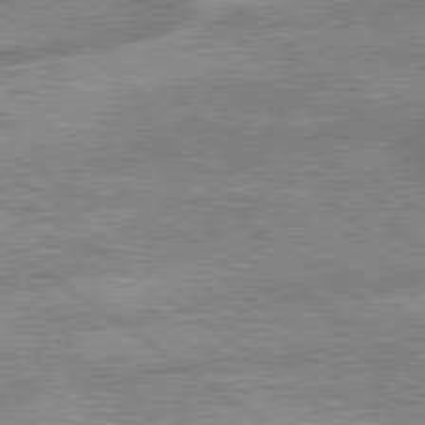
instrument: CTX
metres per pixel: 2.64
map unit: lApd
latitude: 79.5560
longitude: -168.9136
